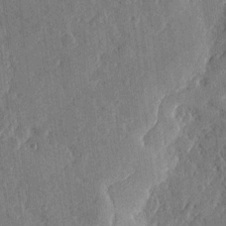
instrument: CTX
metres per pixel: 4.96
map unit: eHh
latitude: 3.9528
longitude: -71.5560
